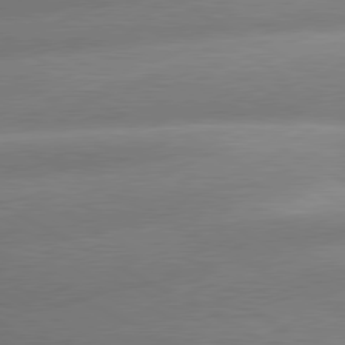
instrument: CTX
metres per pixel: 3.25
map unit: lApd
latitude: 80.0255
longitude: -159.0081
